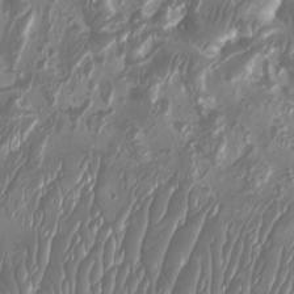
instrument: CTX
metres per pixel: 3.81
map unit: Htu
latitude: -6.8597
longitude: -75.0458
